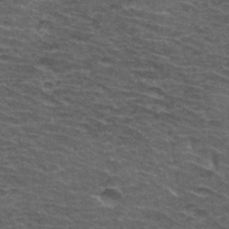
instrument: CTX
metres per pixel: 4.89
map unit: Hto
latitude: 34.7435
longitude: -40.0444
